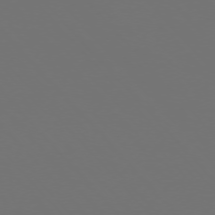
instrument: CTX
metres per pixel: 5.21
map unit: Ap
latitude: -75.7667
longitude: -76.0444
